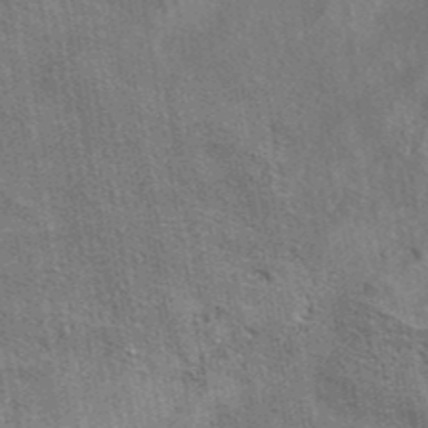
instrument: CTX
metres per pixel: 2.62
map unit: eAb
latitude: 41.5182
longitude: 102.7463
